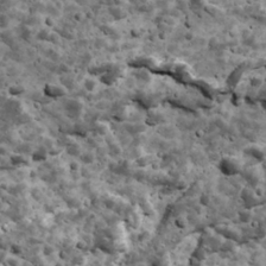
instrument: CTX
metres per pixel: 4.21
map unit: Ave
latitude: 17.4049
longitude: -134.4034
